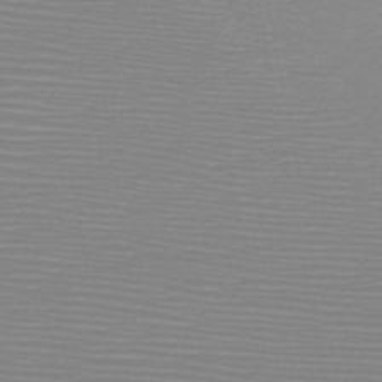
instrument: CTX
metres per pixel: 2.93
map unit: HNb
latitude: -48.3684
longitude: -43.1214
